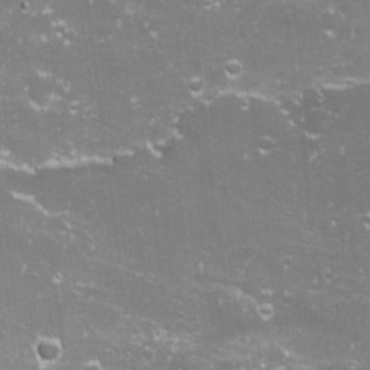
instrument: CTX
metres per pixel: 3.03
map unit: Nhu
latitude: -11.9178
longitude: -62.4223
